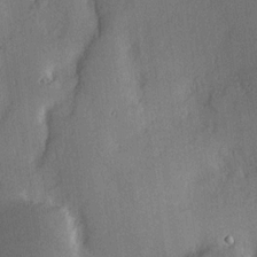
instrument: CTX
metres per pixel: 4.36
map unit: Hve
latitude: 17.9339
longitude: 150.8219
